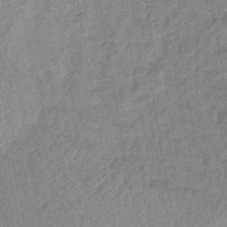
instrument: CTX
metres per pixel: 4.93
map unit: lHb
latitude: -43.4265
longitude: 80.1228
